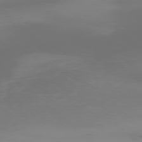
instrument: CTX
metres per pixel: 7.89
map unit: Ap
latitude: -76.6518
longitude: -74.5924
